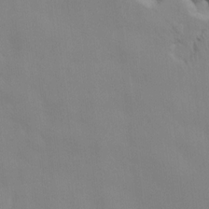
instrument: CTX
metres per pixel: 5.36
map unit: HNhu
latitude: 5.0080
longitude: -4.3278
